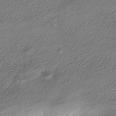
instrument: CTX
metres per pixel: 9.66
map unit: HNhu
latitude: -42.1038
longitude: 105.8800
